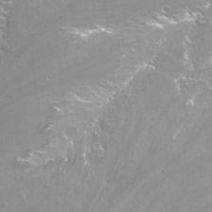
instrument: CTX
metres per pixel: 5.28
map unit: Nhu
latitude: -13.7478
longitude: -62.9514
